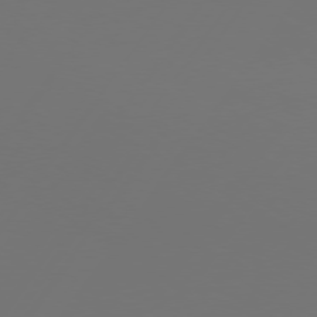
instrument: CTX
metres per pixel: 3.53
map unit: Hpe
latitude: 74.7624
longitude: -130.4601
